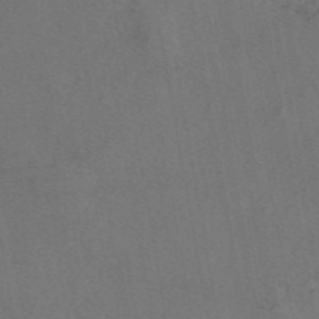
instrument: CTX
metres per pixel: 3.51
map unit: eAb
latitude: 47.4994
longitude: 108.9164
